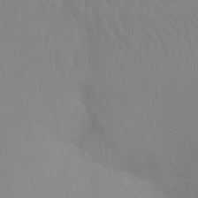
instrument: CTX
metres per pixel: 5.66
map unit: Ht
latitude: -8.2361
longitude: -37.6316
